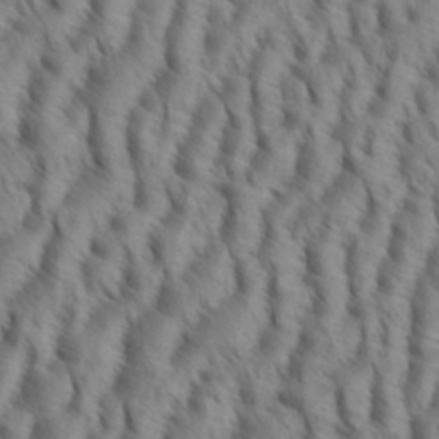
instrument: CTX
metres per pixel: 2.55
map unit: eHh
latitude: 34.7435
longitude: -138.5168
